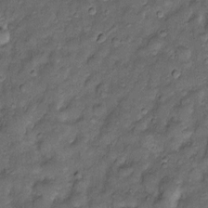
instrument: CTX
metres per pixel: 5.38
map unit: Htu
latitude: -6.9730
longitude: 158.0094
